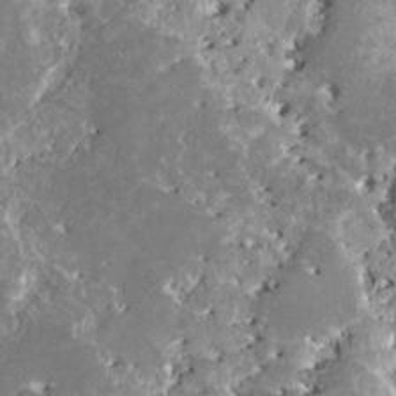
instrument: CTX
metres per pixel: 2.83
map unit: HNhu
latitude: 1.8961
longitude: 6.3306
